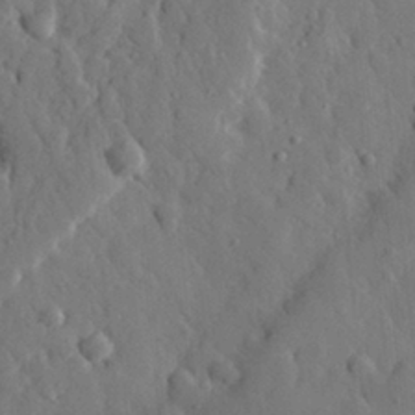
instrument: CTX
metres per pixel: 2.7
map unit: eHh
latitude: 29.9528
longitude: -77.8961
